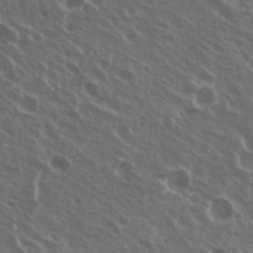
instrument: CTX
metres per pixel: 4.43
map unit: Hto
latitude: 23.0458
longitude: -30.7247
